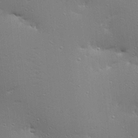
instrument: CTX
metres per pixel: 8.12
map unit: Ave
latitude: 17.7639
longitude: -141.5560
